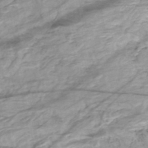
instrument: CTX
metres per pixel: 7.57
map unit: HNhu
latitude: -48.4440
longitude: 28.7274
